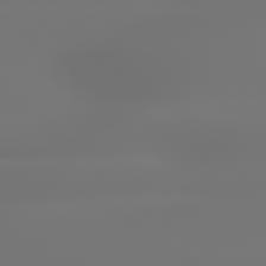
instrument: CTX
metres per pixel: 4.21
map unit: lApd
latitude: 79.4238
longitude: -137.0837
